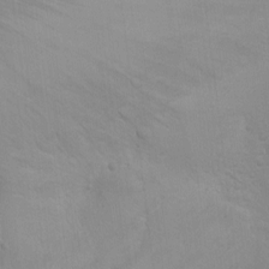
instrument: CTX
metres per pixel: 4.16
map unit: Ht
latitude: 5.1592
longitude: -28.6679
